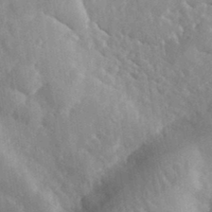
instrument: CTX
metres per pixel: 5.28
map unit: eHh
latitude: 35.9528
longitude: -80.3467
